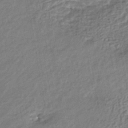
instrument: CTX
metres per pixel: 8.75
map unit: HNhu
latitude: -44.9731
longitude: 102.0472
